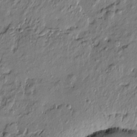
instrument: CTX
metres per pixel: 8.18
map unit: Htu
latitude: -7.3509
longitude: 177.9178
